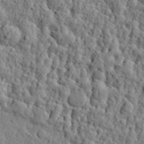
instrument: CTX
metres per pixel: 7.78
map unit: eHh
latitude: 26.5357
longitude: -77.9717
